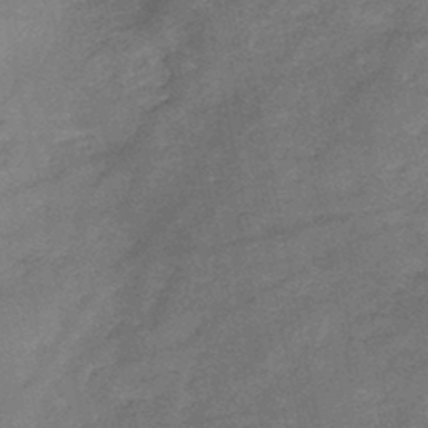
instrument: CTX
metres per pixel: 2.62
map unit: HNb
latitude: -45.5399
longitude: -35.9528
